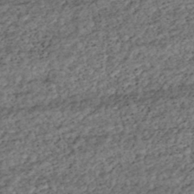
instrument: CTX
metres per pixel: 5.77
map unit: HNhu
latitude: -43.7288
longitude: 107.8989
